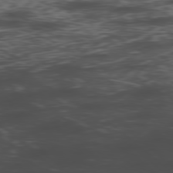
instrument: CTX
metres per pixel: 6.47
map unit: Hpe
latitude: -78.6329
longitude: 15.5777
